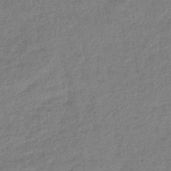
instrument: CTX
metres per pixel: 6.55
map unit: lHb
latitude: -40.9542
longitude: 71.0487
